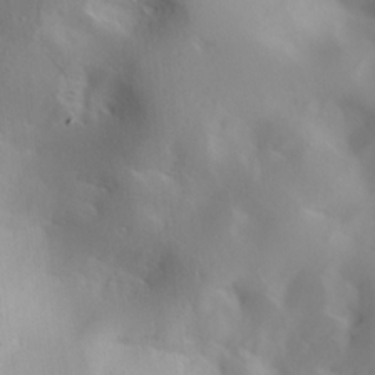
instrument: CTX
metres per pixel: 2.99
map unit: lAa
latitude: 20.1200
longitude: -138.2711
